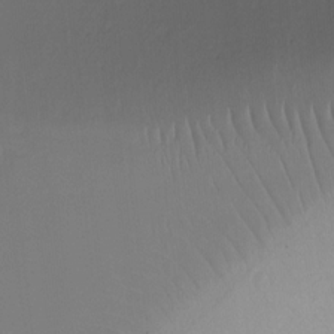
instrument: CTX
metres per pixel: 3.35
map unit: Ht
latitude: -15.9178
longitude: -45.3670
